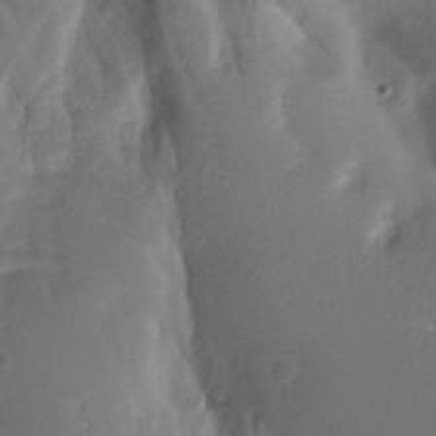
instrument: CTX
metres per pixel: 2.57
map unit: Htu
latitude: -12.3873
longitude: -73.9339
